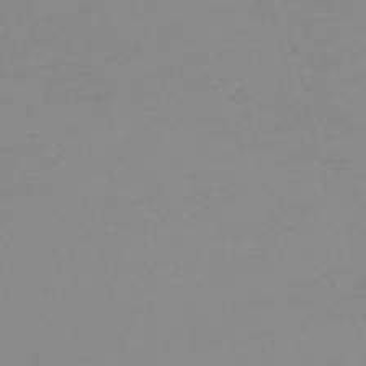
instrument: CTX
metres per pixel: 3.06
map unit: HNb
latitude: -56.2928
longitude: -43.0270
